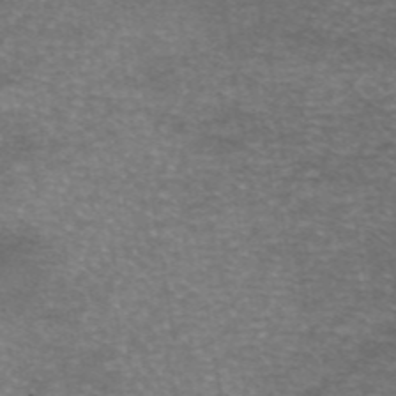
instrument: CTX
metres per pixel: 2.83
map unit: eAb
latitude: 46.0444
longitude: 103.0298
